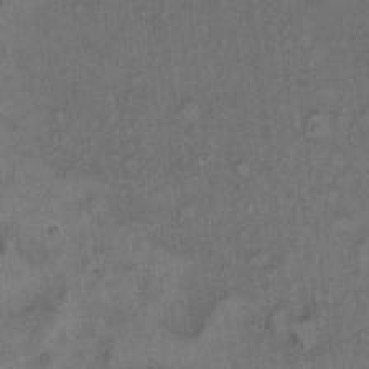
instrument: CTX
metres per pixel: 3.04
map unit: eHh
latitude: 11.2159
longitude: -62.4034
